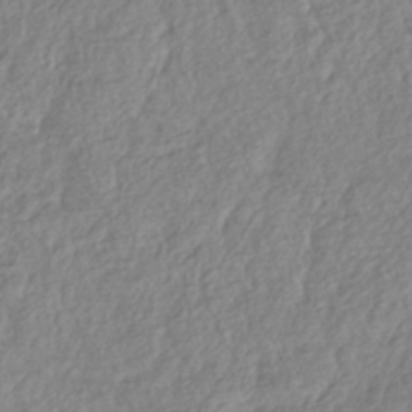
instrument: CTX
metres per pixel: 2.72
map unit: lHb
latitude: -40.4440
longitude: 73.5588
